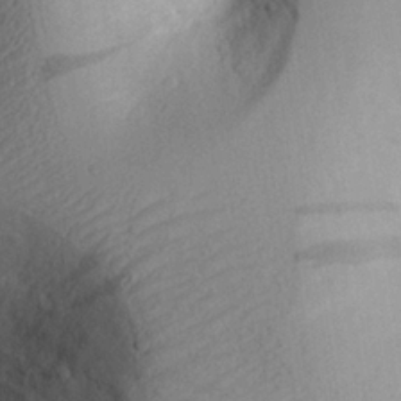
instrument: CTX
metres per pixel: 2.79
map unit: eHh
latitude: 24.7435
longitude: -79.1781
